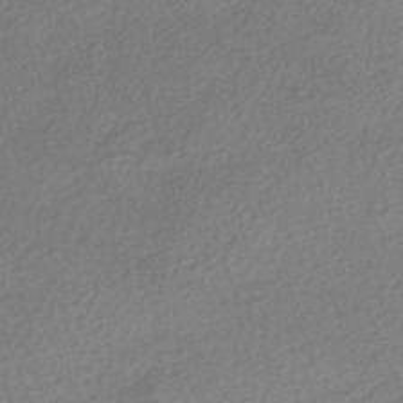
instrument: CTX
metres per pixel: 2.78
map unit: HNhu
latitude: -47.6533
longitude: 103.3699
